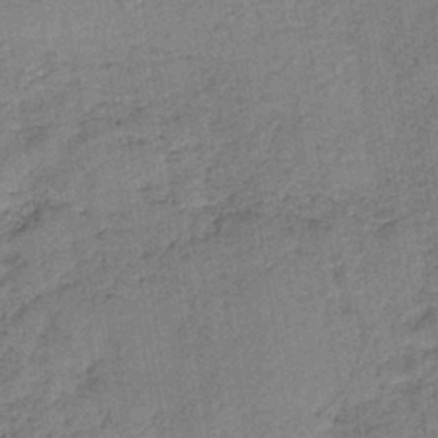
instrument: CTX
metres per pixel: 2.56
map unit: HNb
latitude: -38.7085
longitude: 50.2550
